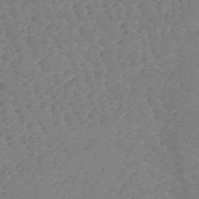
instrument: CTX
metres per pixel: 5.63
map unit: lHb
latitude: -41.2754
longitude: 66.3684
